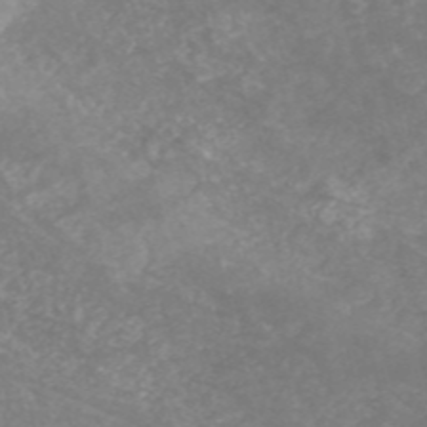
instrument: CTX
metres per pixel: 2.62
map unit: HNhu
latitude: -47.7288
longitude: 28.4062
